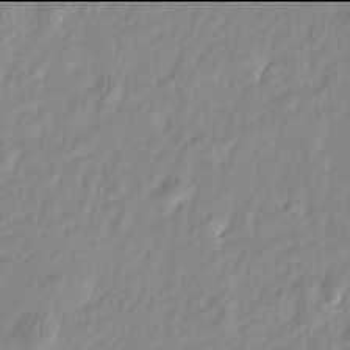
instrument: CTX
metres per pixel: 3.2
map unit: Htu
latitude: -6.0094
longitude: 174.7085
